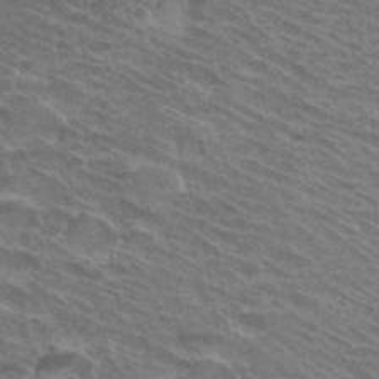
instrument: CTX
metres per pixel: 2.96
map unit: Hto
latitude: 33.6127
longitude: -40.9513
